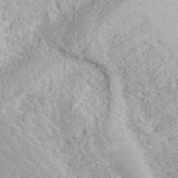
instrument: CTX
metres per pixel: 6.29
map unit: ANa
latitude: 40.9891
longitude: 18.8597
